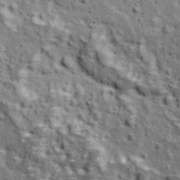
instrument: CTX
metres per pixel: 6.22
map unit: Ave
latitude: 11.3293
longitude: -105.0837
